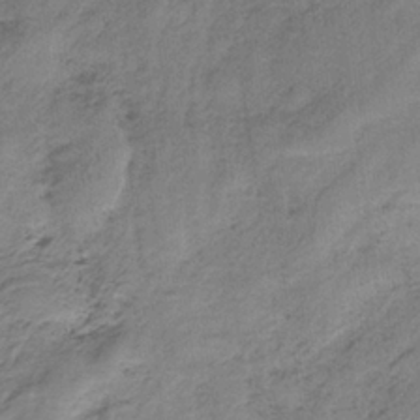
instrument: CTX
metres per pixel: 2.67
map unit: HNb
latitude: -34.2550
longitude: 58.4062
